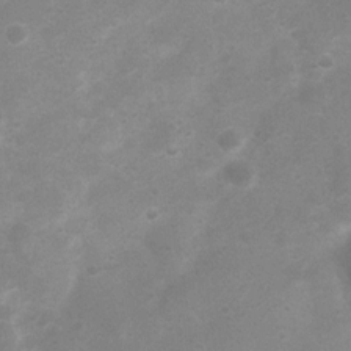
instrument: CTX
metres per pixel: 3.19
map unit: Nhu
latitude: 4.8380
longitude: -25.2159
